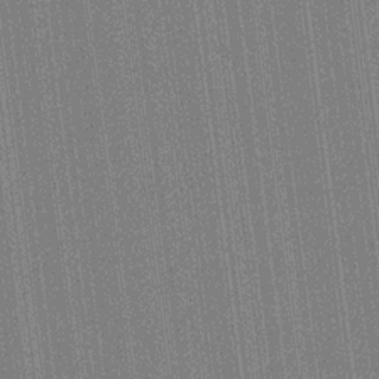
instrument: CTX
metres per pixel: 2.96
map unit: HNhu
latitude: 14.5735
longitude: 13.3132
